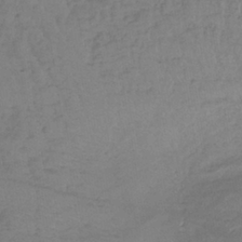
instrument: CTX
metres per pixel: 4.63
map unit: lHb
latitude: -37.4832
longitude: 68.4629
